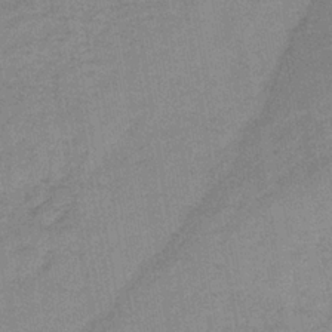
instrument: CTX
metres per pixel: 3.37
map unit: HNb
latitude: -33.6722
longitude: 57.1431
